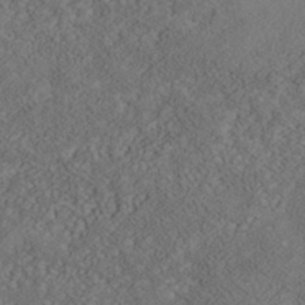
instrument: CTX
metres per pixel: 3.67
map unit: Nhe
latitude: -40.5574
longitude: -111.0081
